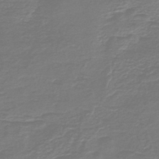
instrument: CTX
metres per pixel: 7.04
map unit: HNb
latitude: -46.5951
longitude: 53.1620
